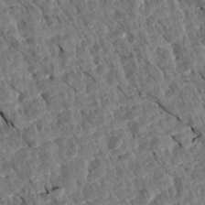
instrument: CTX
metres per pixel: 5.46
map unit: Aa
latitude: 14.1200
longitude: -140.8002
